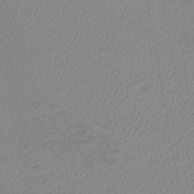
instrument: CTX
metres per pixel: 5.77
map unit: lHb
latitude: -45.1053
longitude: 73.8233
